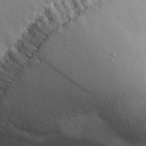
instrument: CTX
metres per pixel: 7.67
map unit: Ave
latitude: 13.2915
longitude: -105.6127
